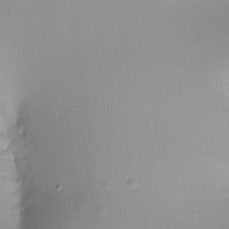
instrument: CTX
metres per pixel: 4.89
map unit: Ht
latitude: -12.7652
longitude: -45.2348
